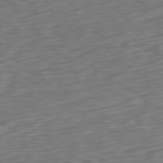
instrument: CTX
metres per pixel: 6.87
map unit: Ap
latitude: -80.7463
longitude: -69.3671
